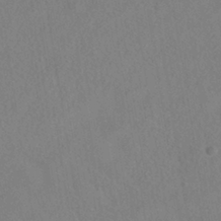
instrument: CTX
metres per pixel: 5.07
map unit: HNhu
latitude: -39.9745
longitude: 100.9730
